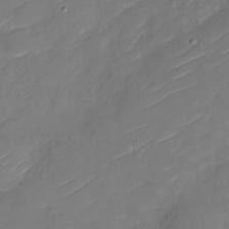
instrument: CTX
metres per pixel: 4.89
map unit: Nhu
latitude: -30.2172
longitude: -72.5168
